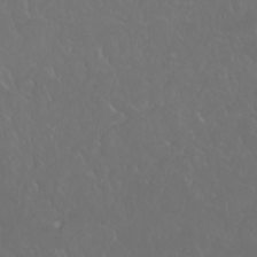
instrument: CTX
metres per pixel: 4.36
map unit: Nhu
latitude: 24.2144
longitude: -63.0270
